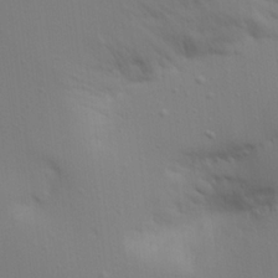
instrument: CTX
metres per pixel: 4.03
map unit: Aa
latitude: 21.0081
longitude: -143.0836
